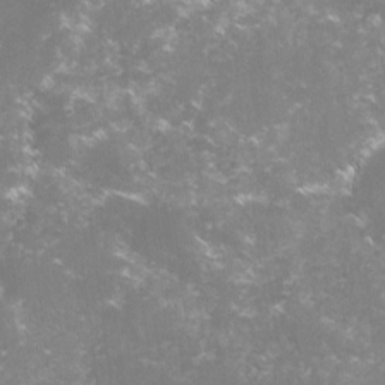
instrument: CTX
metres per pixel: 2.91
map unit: lHvf
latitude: -15.7667
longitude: -101.2726
